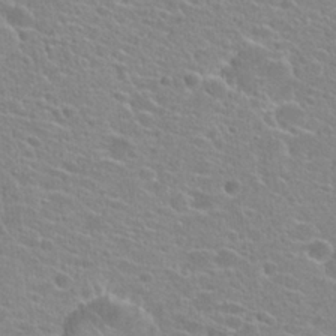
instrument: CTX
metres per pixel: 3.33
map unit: Hto
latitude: 24.1388
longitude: -44.7813
